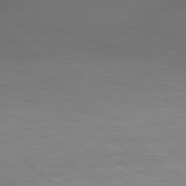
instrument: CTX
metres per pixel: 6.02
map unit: Hpe
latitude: 77.7827
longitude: -126.0633
